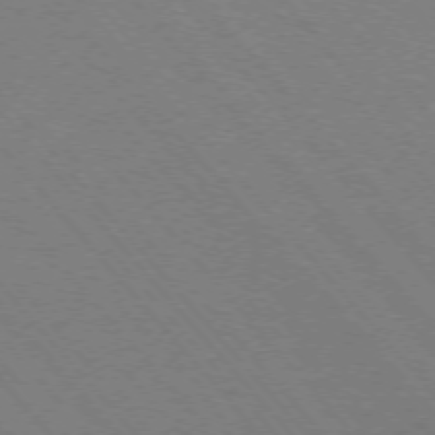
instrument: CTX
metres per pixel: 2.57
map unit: Ap
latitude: -75.7289
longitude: -68.7435
